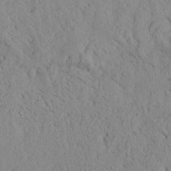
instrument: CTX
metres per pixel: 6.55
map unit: Ave
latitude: 24.1388
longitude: -133.7450
